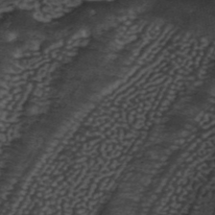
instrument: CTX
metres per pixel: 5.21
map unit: ANa
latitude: 42.1200
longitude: 34.6707
